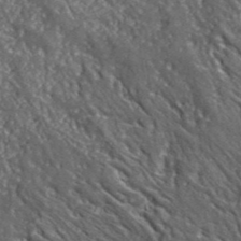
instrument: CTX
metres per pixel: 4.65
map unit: lHvf
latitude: 42.0633
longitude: -89.8395
